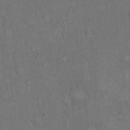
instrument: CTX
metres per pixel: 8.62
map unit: Hto
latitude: 15.6316
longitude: -60.7435
